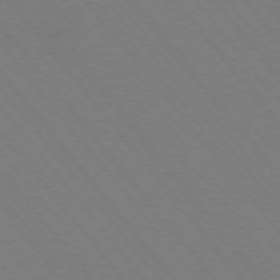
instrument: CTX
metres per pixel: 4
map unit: Hpe
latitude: -76.0094
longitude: -13.8772
